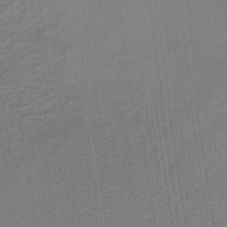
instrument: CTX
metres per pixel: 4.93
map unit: lHb
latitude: -34.2550
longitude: 65.4266
